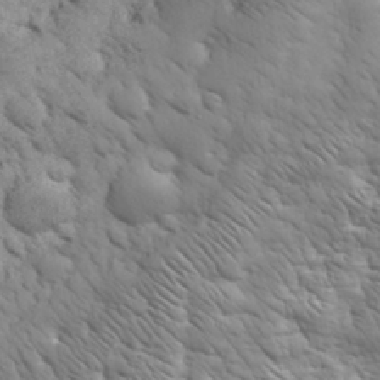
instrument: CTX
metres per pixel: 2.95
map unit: eHh
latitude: 32.0822
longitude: -67.4993
